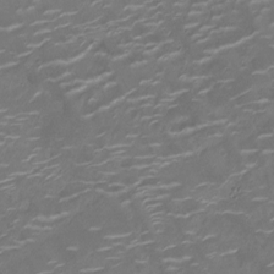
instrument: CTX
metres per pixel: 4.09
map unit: Ht
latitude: -10.2362
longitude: -19.1403
